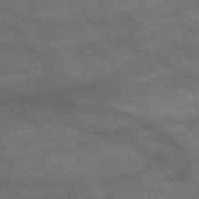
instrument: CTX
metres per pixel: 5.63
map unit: HNb
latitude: -52.2550
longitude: -42.8002
